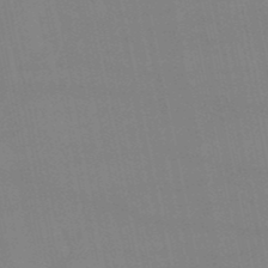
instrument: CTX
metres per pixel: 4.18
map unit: lHb
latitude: -50.1606
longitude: 71.0109
